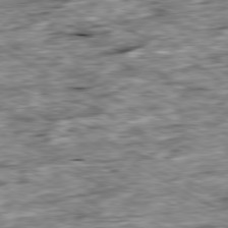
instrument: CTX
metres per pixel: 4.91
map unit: Ap
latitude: -80.5196
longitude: -89.4427
